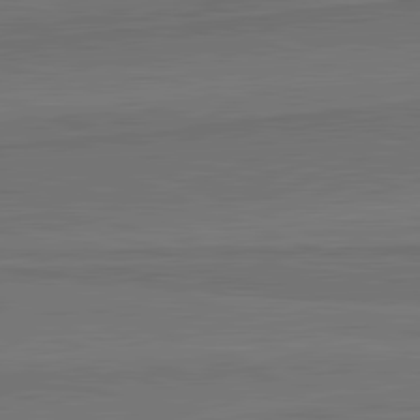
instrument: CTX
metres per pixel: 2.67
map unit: lApd
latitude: 82.1199
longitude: 169.1431
